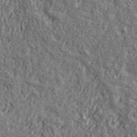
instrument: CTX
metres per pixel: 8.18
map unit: lHvf
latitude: 41.2348
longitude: -90.0633
